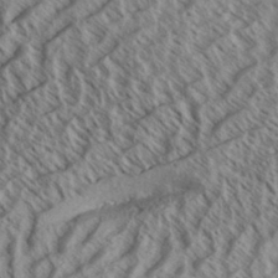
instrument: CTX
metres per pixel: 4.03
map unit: Aa
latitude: 33.6316
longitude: -139.1403
